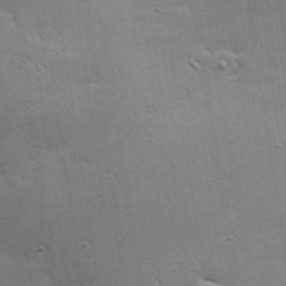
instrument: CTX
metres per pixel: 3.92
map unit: Hve
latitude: 23.7827
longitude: -96.0822
